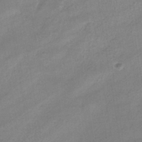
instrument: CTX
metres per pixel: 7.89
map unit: eHh
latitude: -39.8800
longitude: -26.0255
